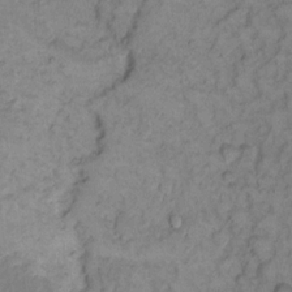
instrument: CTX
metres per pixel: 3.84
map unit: eHh
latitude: 11.8961
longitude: -63.6505
